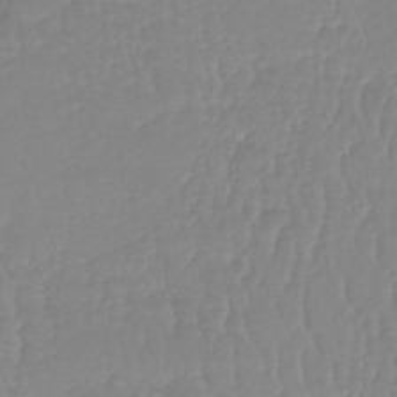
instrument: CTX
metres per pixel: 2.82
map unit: lHb
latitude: -40.4818
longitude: 67.4832
